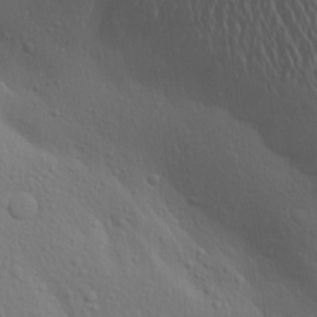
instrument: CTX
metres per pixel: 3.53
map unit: Aa
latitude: 18.9891
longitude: -143.7828
